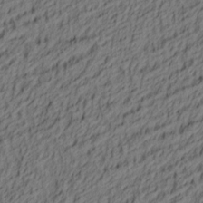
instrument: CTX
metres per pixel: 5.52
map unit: lAa
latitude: 4.3278
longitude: -114.4223
